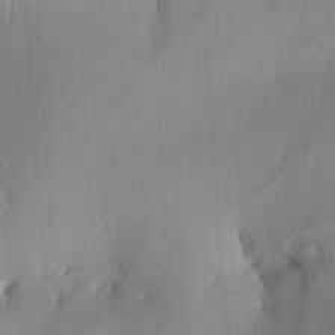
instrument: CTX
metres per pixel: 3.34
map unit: Aa
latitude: 29.6316
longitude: -132.9514
